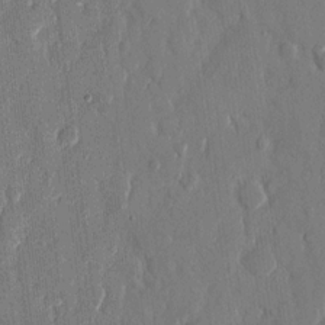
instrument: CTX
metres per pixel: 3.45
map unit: eHh
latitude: 13.6316
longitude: -70.4034
